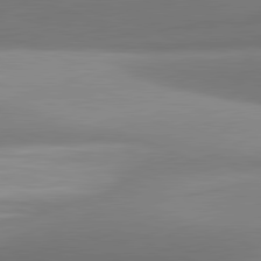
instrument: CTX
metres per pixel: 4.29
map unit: lApd
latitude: 81.4426
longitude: 141.7289
